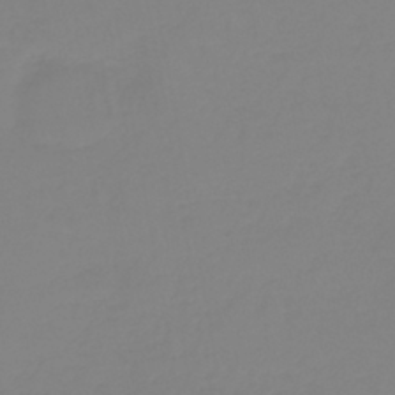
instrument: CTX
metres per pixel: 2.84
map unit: lHb
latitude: -40.9730
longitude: 60.4818
